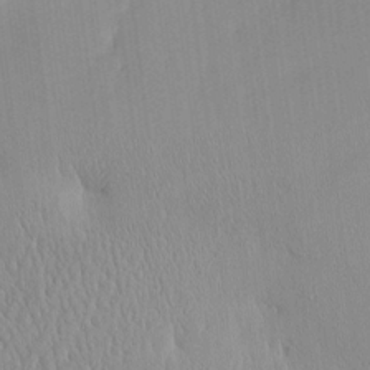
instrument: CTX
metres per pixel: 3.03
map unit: eHh
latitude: -4.5007
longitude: 15.2565
